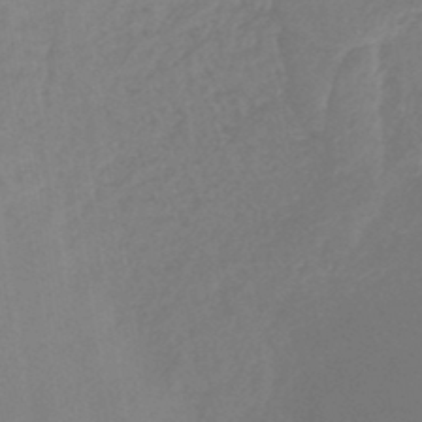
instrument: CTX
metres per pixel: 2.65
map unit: lHb
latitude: -45.1431
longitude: 56.7085
